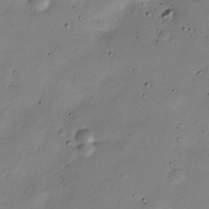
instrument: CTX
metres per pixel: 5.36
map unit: Nve
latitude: -25.3887
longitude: 105.9556
